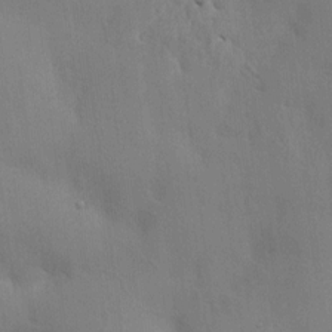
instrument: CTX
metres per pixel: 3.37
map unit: HNhu
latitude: 6.8569
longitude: -3.1970
